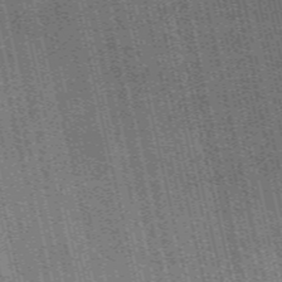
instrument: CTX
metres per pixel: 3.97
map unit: eAb
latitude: 51.1781
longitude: 110.1416
